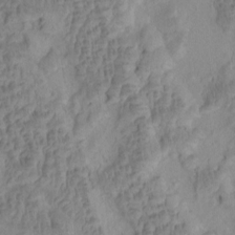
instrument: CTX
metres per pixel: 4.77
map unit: eHh
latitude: -1.2565
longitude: 15.1431
